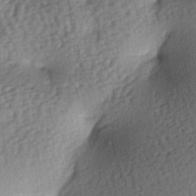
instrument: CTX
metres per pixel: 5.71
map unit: lAa
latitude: -6.8408
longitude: -126.6869
